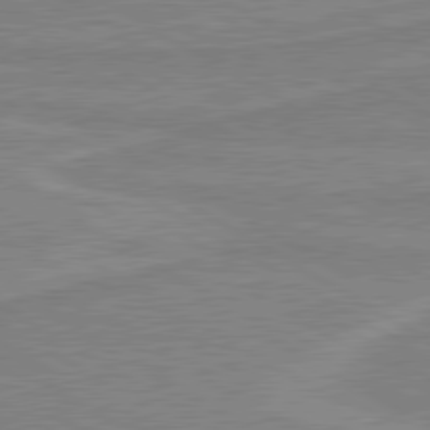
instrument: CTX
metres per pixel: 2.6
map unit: lApd
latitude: 80.3278
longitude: 169.1242
